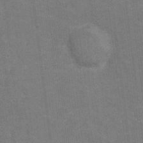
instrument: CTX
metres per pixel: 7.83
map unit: Hto
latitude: 4.4601
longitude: -31.8962
